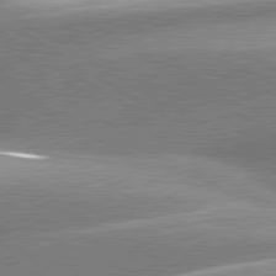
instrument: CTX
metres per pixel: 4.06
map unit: lApd
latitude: 80.3845
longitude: -154.4979
